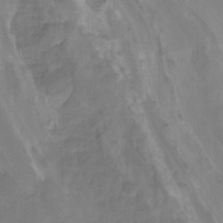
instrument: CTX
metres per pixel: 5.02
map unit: HNhu
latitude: -26.8408
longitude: 74.4440
